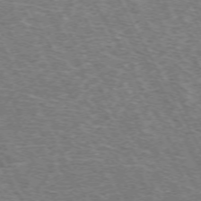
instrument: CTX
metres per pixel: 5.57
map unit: Hpe
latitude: -72.3117
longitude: 11.9556
